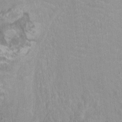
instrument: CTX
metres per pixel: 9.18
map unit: Ht
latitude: -2.7463
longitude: -17.2915
